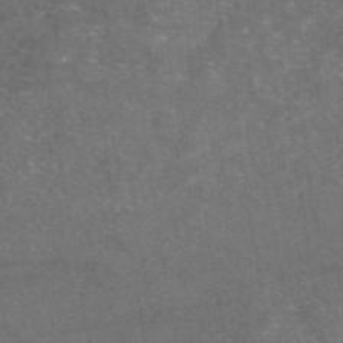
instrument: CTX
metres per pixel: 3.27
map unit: eAb
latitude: 47.0837
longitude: 111.1053
